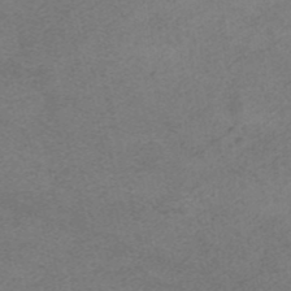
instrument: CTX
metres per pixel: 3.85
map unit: HNhu
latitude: -40.2550
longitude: 104.1983
